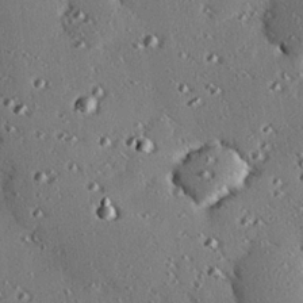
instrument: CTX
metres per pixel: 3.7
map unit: eHh
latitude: 22.2522
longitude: -90.4790
